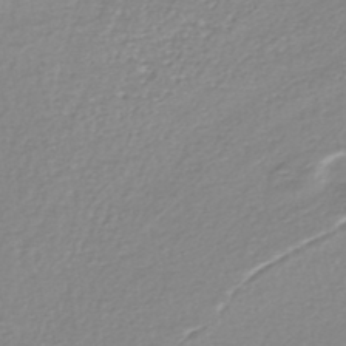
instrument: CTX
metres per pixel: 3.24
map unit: HNhu
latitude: -46.8219
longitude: 103.0109
